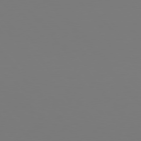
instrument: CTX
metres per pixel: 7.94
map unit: Hpe
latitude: 76.8758
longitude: -165.7261
